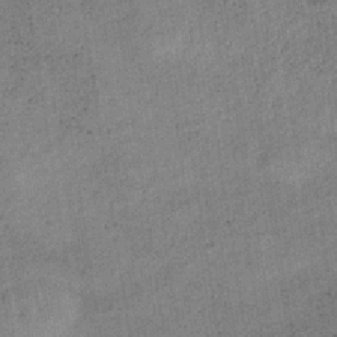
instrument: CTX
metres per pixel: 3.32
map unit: lHb
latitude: -35.7855
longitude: 68.6518
